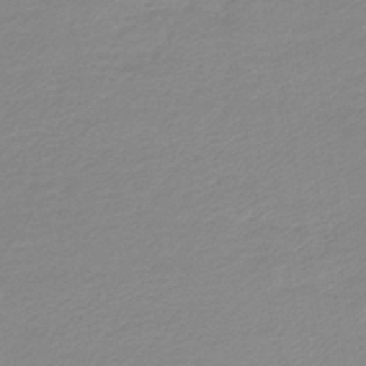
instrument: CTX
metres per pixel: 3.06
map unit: lHb
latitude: -44.2173
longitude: 60.1606
